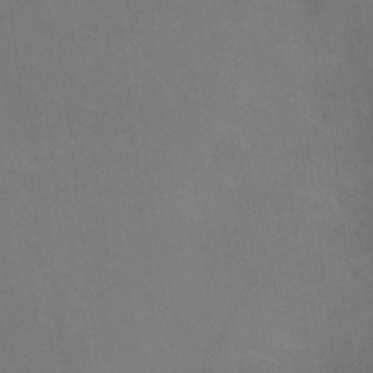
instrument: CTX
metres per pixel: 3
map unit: Ht
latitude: 1.7827
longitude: -33.6127
